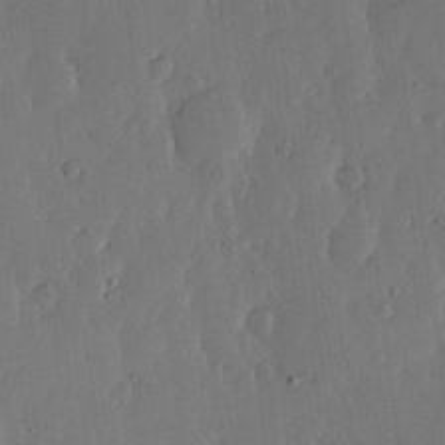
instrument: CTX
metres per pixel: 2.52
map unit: lHvf
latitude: 17.0647
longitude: -115.4237
